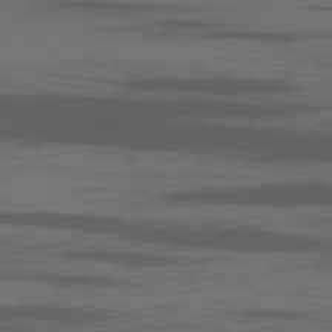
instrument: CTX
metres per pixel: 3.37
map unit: Ap
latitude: -80.9920
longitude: -62.5735
